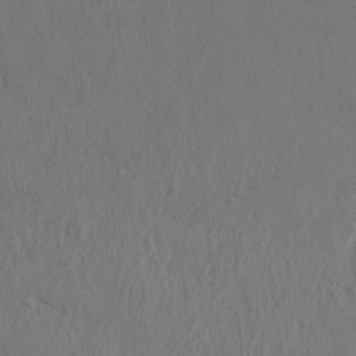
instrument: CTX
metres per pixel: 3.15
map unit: HNhu
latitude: 3.9717
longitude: -6.4790
